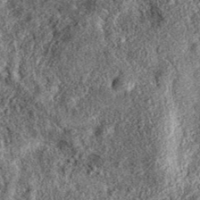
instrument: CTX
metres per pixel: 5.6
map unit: eAb
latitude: 36.9891
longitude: 108.2361
